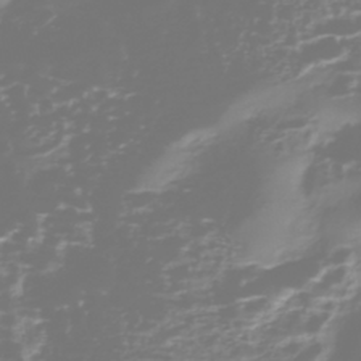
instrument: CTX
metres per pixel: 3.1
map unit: Nhe
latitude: -45.8800
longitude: 153.9556
